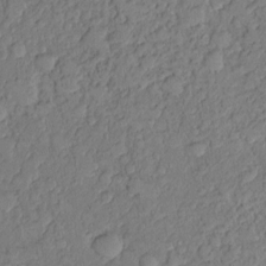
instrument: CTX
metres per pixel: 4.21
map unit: Nhu
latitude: 1.3859
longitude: -14.0255
